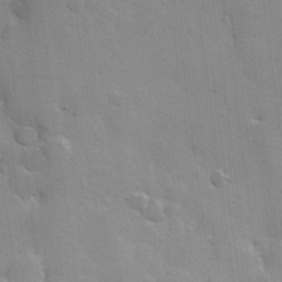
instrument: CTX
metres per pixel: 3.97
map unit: Hve
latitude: 23.5938
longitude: 148.4440
